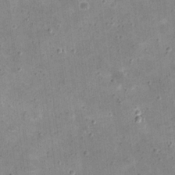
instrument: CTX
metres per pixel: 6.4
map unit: eHh
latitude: 21.6127
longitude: -66.7813
